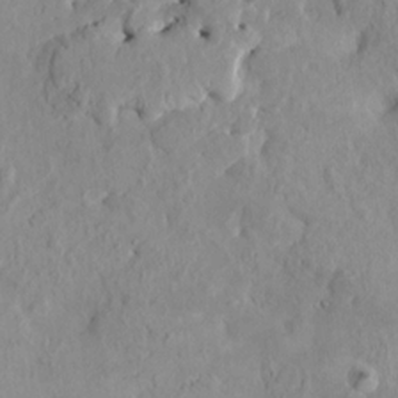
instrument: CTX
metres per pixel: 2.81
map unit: HNhu
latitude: 7.1970
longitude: -1.1970
